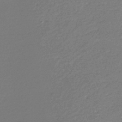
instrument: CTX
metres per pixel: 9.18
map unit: lHb
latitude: -43.4265
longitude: 78.2928
